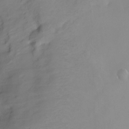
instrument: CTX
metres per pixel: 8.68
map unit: Ht
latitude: -8.3495
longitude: -36.1389
